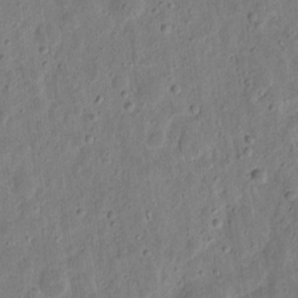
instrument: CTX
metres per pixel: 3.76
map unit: eHh
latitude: 10.9136
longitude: -73.4049
